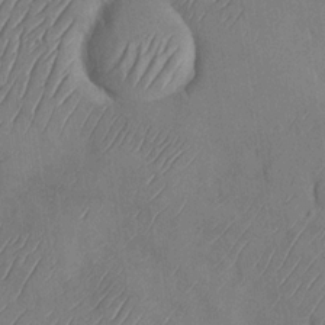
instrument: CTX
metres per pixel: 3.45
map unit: Nhu
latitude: -28.6330
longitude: -58.0255
